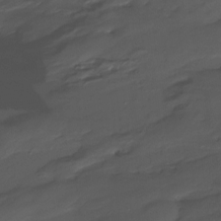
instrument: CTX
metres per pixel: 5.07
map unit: Htu
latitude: -15.7856
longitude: -47.0837
